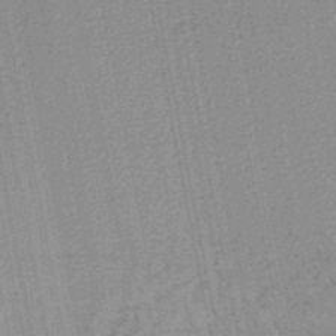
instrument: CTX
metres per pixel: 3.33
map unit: lHb
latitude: -47.4265
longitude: 66.7085
